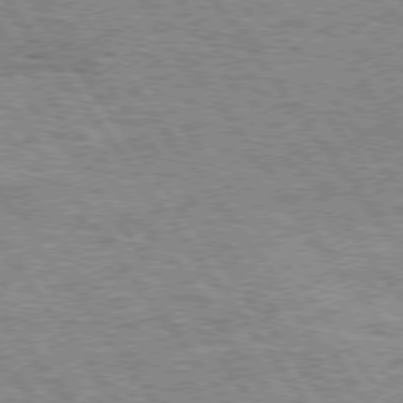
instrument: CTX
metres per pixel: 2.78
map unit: Hpe
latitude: 75.0647
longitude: -155.8394
